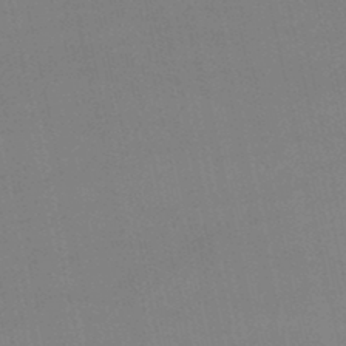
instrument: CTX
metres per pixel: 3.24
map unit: lHb
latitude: -46.3495
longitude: 58.6518
